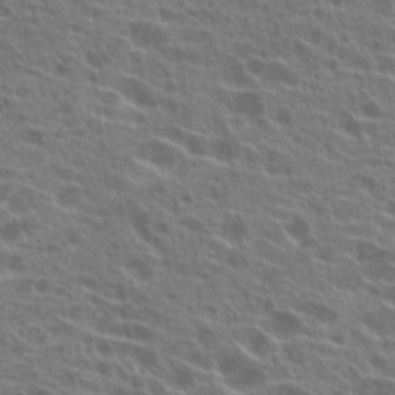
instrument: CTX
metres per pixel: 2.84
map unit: Hto
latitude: 21.8395
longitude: -40.4978
